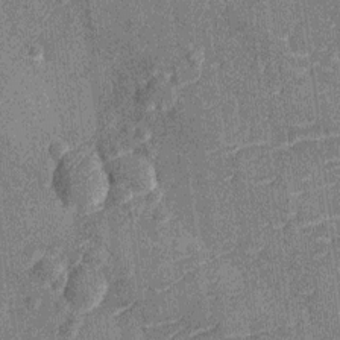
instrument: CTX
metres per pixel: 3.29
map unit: Nhu
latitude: -13.1431
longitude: -23.5938
